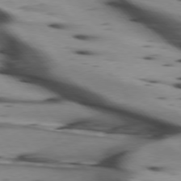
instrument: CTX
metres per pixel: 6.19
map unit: lApd
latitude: 75.2915
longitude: -65.1214
